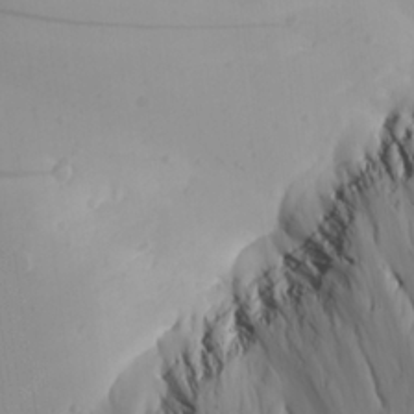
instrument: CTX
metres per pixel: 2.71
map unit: Aa
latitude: 24.7435
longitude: -145.3104
